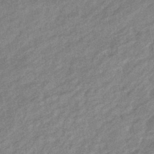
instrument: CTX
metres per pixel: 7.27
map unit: eHb
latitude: -40.8219
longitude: 82.1606
